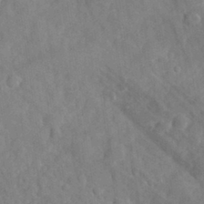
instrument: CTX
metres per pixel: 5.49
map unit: eHh
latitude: 31.0459
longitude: -70.5357
